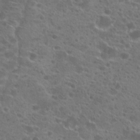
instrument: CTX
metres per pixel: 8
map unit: Hto
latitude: 21.8773
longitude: -41.1214
